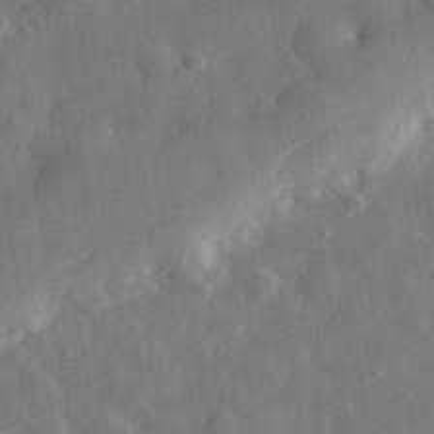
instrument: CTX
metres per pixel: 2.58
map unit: eHh
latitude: 31.1026
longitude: -77.8016
